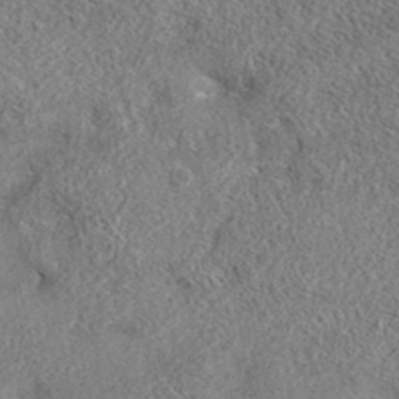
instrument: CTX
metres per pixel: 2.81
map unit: eAb
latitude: 37.2726
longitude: 112.7274
